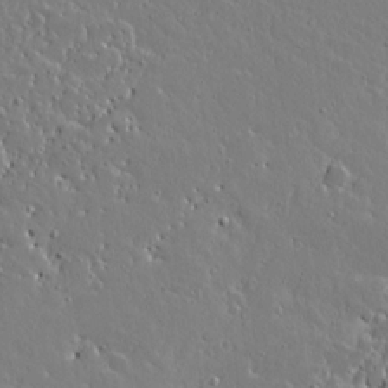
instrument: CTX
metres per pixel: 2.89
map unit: lAvf
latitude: 16.3656
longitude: -128.0255
